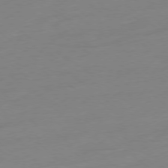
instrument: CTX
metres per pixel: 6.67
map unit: Ap
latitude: -78.4818
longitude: -98.7813
